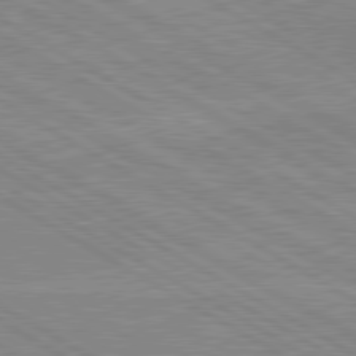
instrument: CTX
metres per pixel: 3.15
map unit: lApd
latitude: 80.0444
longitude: 168.5195
